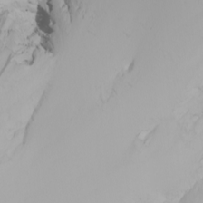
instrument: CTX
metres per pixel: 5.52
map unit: Nhu
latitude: -6.8408
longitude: -96.2522
